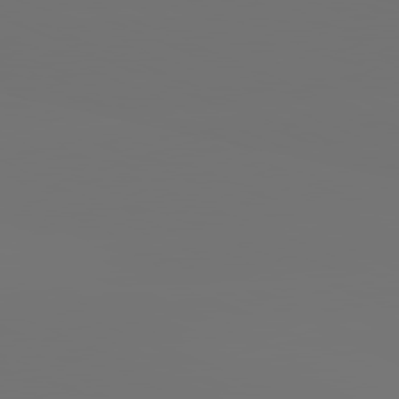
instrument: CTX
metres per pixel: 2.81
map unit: lApd
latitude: 81.7072
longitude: -152.8380
